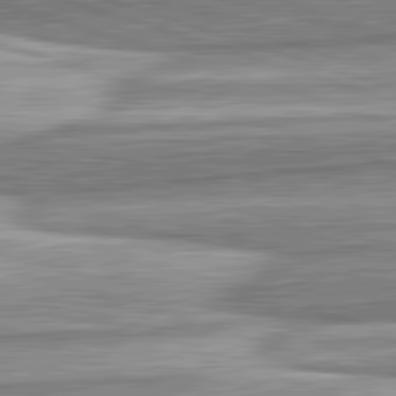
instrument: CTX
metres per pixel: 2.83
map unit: lApd
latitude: 82.6490
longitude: 167.7478
